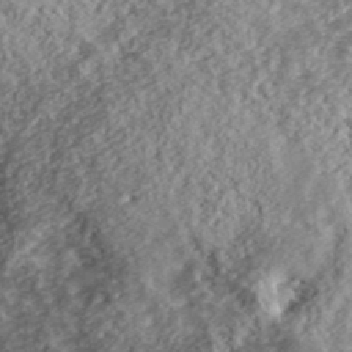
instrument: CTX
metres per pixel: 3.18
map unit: lHvf
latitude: 39.4426
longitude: -87.9717
